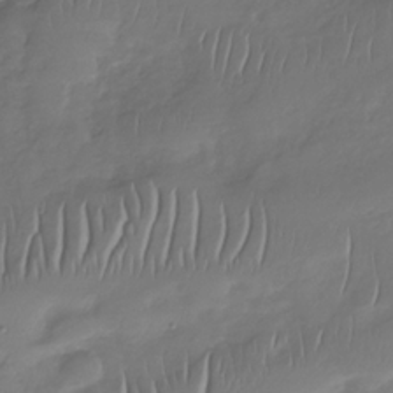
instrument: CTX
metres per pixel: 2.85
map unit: Nhu
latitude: -30.3873
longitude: -58.8569
